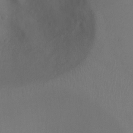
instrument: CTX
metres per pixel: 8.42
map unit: Ht
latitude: -6.8975
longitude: -26.8569
